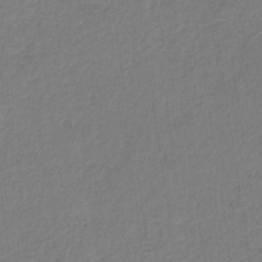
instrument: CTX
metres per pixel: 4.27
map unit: lHb
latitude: -34.8786
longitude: 63.6344
